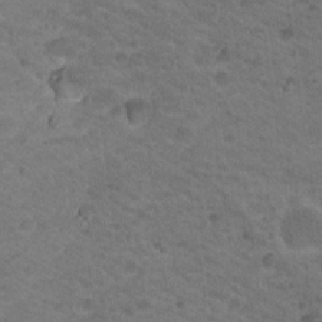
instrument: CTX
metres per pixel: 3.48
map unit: Nhu
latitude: 18.4979
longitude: -32.7057
